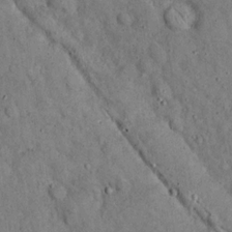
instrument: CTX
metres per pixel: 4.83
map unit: eHh
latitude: 19.4426
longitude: -61.0080
